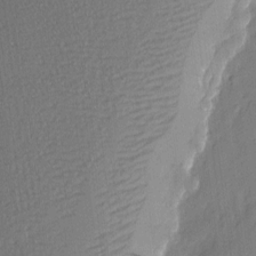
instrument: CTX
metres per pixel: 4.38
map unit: eHh
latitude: 3.6505
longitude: -77.1403
